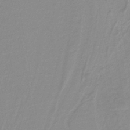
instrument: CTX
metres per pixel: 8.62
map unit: lHb
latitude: -40.2928
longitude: 52.5573
